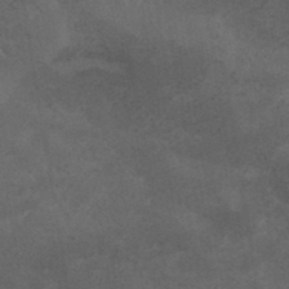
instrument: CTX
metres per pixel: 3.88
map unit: ANa
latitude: 38.9703
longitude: 29.3132
